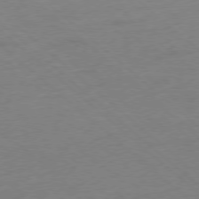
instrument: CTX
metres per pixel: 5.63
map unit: Ap
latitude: -78.5951
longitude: -57.5182
